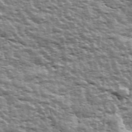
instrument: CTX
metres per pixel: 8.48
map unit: Ave
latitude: 43.3482
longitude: -111.8584
